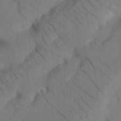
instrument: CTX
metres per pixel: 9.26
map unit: Nhu
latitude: 22.5168
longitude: -74.1578
